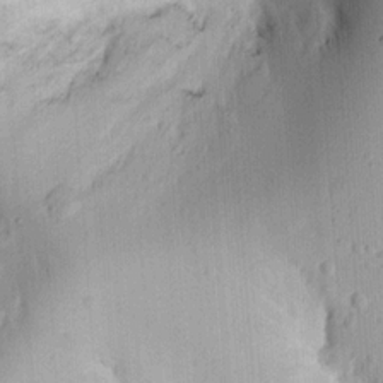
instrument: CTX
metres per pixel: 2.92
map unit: Ht
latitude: 13.2159
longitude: -74.3089
